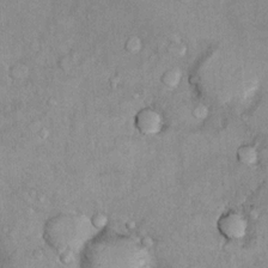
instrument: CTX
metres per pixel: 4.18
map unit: Nhu
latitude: 13.9528
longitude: -28.6490
